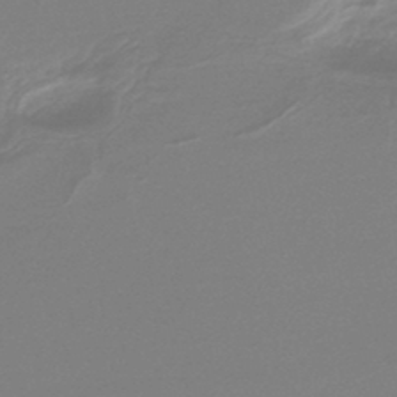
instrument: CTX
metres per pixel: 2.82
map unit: lHb
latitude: -44.3117
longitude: 69.2187
